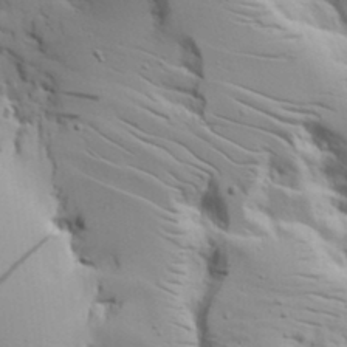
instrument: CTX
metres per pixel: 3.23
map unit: lAvf
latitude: 16.5357
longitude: -125.5749
